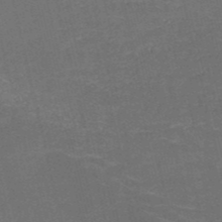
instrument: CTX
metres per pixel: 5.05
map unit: HNb
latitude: -51.1809
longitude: -48.7624
